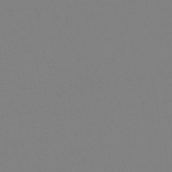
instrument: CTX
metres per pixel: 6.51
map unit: eHb
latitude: -48.8408
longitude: 86.7085
